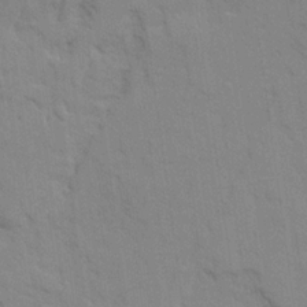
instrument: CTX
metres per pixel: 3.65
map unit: Ave
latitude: 22.0255
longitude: -130.4034
